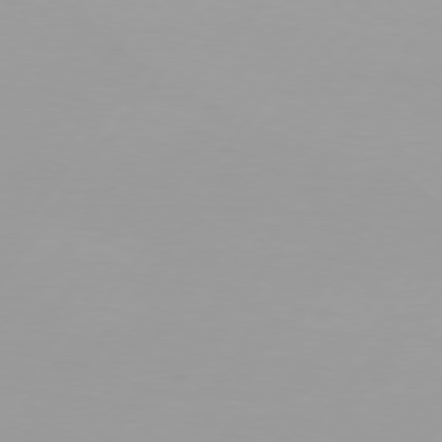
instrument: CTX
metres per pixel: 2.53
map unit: Hpe
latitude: 75.4426
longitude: -125.0836
